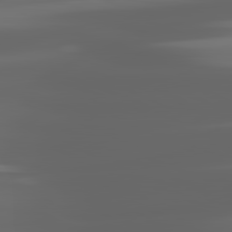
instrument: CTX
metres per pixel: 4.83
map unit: lApd
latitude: 81.6316
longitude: -136.1011
